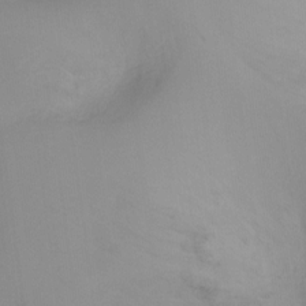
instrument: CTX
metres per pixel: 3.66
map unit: Ht
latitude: -17.0676
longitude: -45.5938
